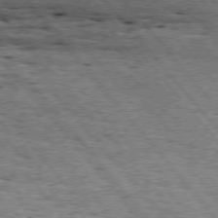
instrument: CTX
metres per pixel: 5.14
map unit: Hpe
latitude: 75.2726
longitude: -139.9150
